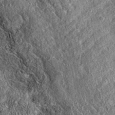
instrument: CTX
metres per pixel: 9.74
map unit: eAb
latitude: 36.8947
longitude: 108.6896
